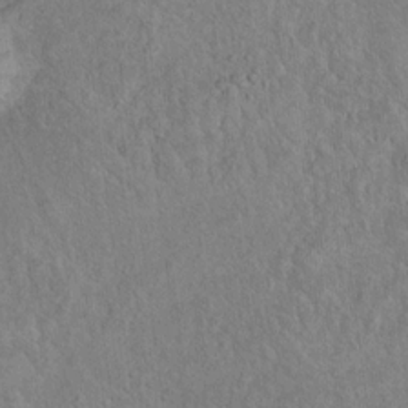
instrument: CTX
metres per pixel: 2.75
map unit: Ht
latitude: 14.7058
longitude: -40.0822
